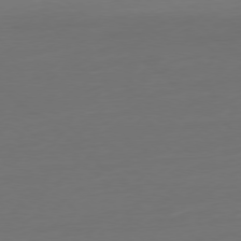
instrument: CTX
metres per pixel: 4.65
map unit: Ap
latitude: -78.5195
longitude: -76.9891
